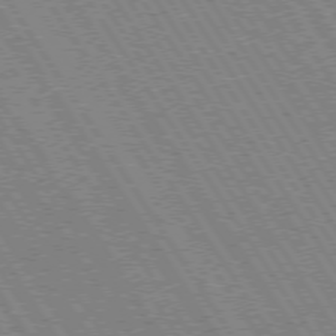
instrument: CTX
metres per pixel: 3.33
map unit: Hpe
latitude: 73.3293
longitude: -141.2914
